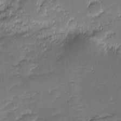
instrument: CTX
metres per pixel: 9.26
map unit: eHh
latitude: -2.1983
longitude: -82.3467
